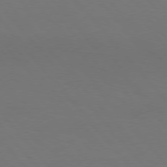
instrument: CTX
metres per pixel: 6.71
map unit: Hpe
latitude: 75.9528
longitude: -141.5938
